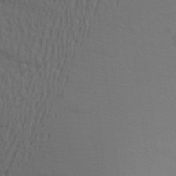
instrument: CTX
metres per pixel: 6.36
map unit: Aa
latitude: 18.7246
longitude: -144.8758
